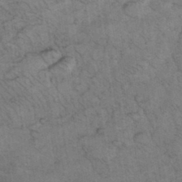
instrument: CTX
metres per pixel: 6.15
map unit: eHh
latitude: 36.0822
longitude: -67.6316
